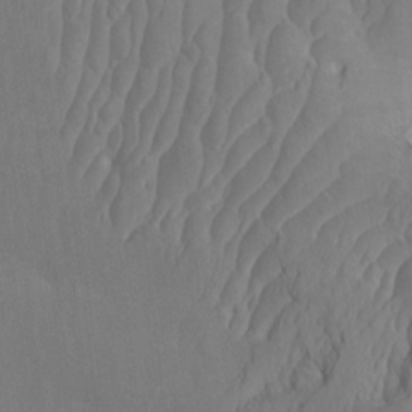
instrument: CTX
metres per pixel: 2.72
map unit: Htu
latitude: -6.9353
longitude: -69.1403
